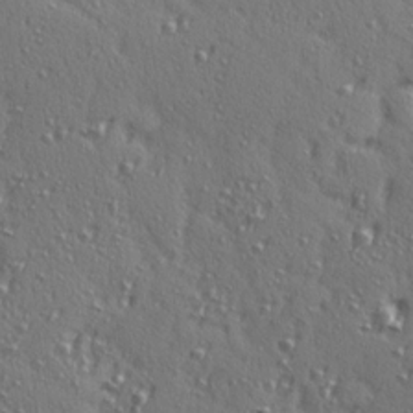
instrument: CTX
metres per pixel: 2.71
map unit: Ave
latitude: 15.4049
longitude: -105.1970
